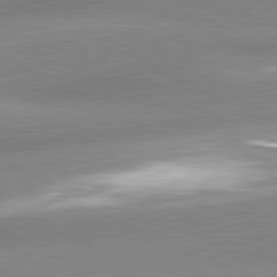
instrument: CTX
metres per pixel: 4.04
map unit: lApd
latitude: 81.2348
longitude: -163.6883
